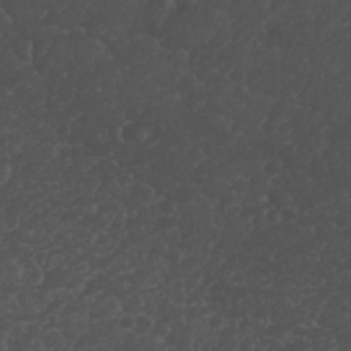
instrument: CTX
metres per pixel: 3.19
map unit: Nhu
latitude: 26.4979
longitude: -65.1592
